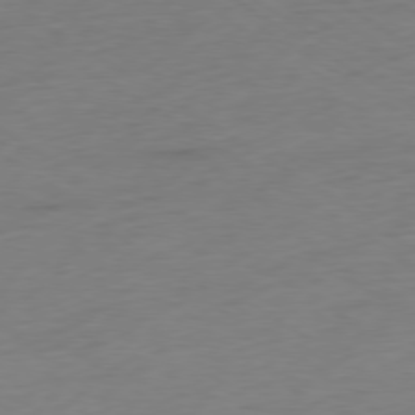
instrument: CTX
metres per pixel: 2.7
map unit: Ap
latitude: -78.6329
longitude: -58.2145
